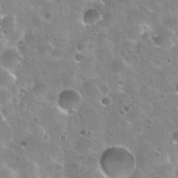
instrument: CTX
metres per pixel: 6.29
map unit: Nhu
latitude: 30.9703
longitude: -53.1025
